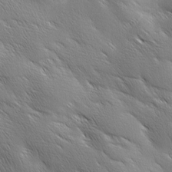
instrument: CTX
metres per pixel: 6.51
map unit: Ave
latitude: 1.8205
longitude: -114.1388
